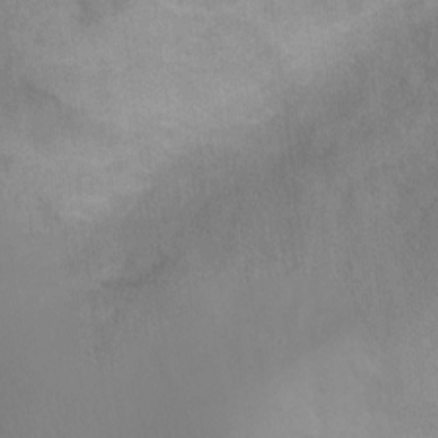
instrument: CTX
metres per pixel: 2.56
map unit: Ht
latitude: -1.2943
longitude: -33.5182
